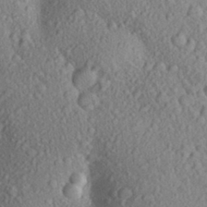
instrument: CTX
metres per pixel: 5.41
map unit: Aa
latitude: 29.3481
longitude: -148.1011
